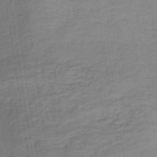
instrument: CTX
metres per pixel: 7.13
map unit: lHb
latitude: -36.6140
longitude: 69.4265
